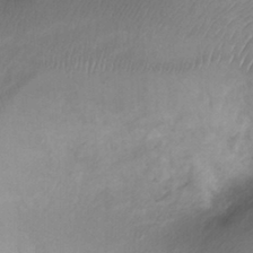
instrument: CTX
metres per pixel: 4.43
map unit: Ht
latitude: 3.8205
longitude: -29.4237
